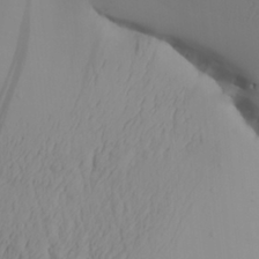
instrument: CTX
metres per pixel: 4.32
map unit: Aa
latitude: 27.4615
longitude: -132.7246
